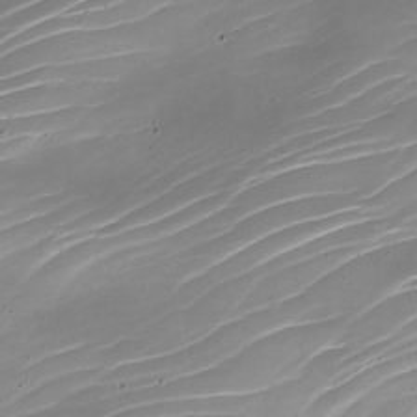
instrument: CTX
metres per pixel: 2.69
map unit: Nhe
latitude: -19.7667
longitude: 143.8611
